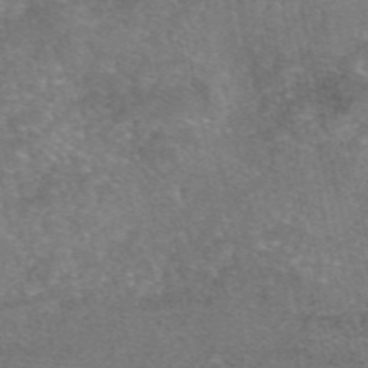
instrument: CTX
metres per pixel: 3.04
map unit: eAb
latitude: 47.0270
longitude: 105.1809
